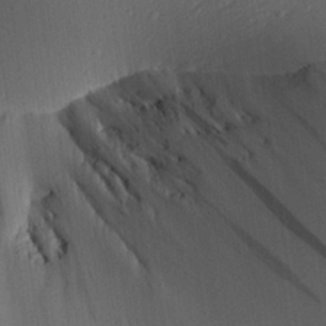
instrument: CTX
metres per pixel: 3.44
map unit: Aa
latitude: 27.1403
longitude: -137.6505
